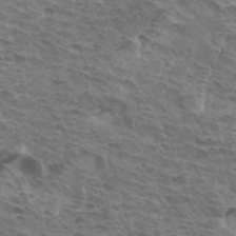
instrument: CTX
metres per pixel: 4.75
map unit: Hto
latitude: 34.1200
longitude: -41.2725
